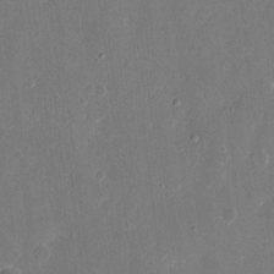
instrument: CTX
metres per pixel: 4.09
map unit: eHh
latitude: 8.8002
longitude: -68.8569
